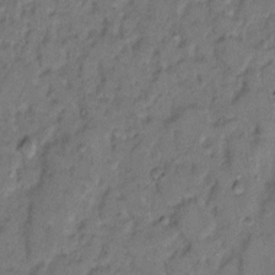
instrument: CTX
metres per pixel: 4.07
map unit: eHh
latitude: 8.9514
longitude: -62.3279
